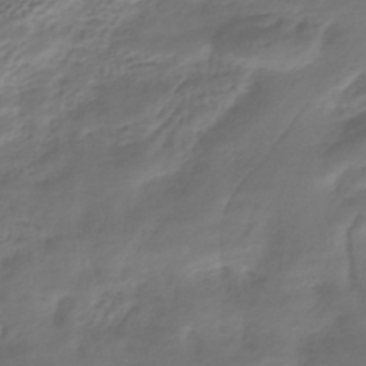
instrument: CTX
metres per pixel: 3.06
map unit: HNhu
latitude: -43.5399
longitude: 102.6707
